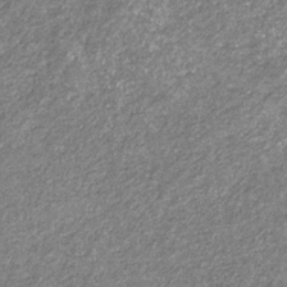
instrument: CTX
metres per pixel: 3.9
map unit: eHb
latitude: -31.9367
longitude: 69.8422
